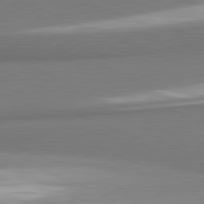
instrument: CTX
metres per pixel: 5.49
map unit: lApd
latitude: 81.6505
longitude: 165.4644
